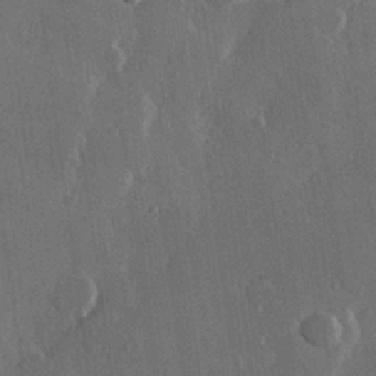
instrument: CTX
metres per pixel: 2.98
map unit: Hve
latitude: 22.9325
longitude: 147.5588
